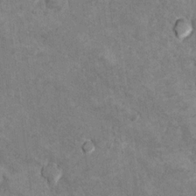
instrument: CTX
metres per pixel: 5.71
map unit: Hto
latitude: 9.9717
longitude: -36.2711
